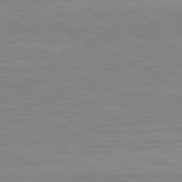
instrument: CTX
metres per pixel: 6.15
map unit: lApd
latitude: 80.9136
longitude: 171.5966
